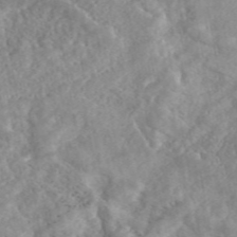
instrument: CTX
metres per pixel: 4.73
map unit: eAb
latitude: 45.5560
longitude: 127.9367
